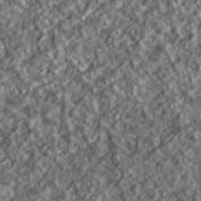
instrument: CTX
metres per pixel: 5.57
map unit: lHvf
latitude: 39.3859
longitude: -89.7261
